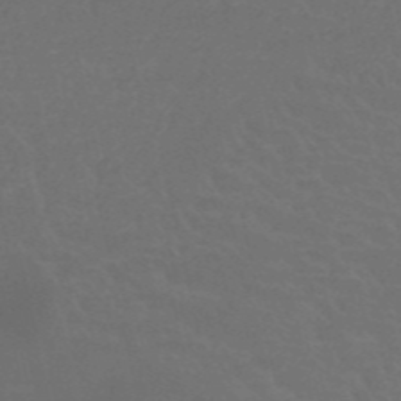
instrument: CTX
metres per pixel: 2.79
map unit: HNb
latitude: -52.9163
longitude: -51.0647
